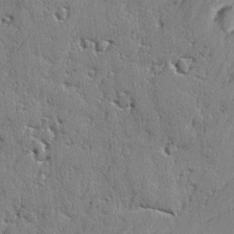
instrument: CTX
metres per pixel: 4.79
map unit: lAvf
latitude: -2.3495
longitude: -105.5371
